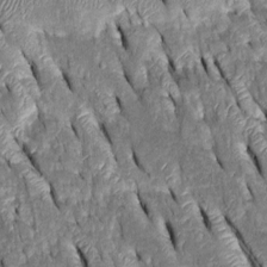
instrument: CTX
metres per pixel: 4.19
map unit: Htu
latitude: -0.3685
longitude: 148.9542
